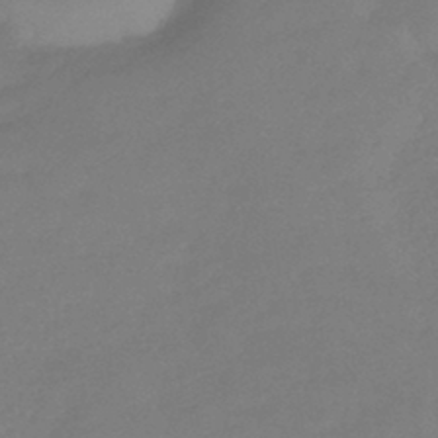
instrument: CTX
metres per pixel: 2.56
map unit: eHb
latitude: -41.6344
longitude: 84.3873
